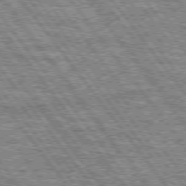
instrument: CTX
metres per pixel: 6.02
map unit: Hpe
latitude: 74.8002
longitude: -155.1592
